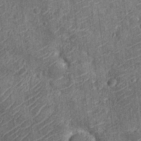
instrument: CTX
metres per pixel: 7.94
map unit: Nhu
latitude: -12.5574
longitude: -22.6868
